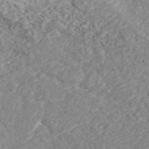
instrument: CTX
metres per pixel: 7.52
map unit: ANa
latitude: 41.7449
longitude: 28.8597
